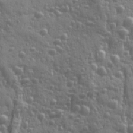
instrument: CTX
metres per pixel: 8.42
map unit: Ave
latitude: 12.2712
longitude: -103.8772
